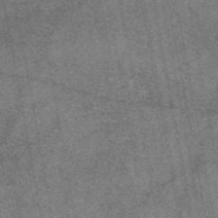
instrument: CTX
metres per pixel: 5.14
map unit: eAb
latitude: 47.7828
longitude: 106.8786
